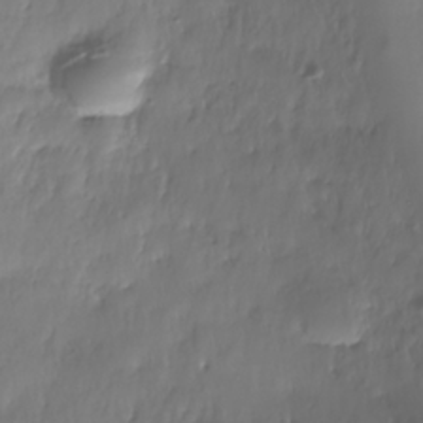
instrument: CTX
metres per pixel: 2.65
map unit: Nhe
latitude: -36.6329
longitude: -179.1970
